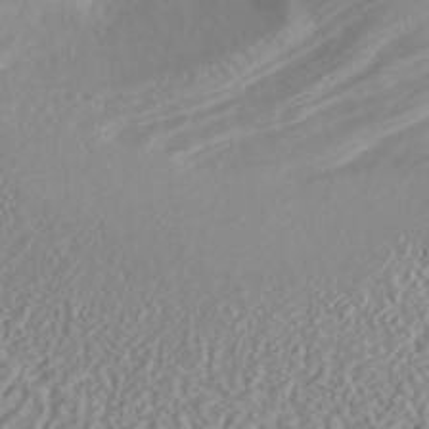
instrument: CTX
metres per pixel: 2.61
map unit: ANa
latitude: 40.0444
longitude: 28.2740
